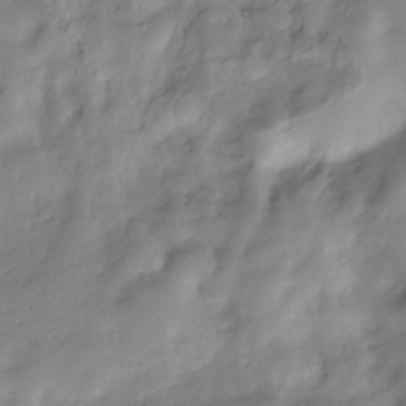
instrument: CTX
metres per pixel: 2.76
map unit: Hve
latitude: -31.2187
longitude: 90.0661
